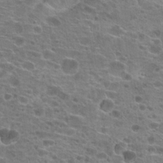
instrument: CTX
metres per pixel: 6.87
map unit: Hto
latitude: 20.5735
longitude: -41.7071
